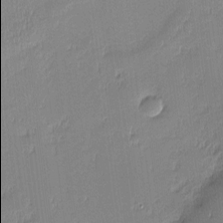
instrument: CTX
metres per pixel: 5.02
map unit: eHh
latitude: -2.8030
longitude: -81.9906
